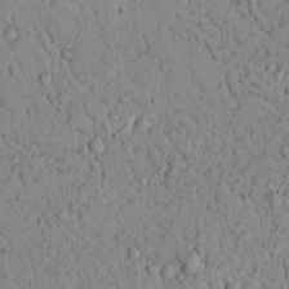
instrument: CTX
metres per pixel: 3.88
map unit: lAvf
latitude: 8.8569
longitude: 168.8408
